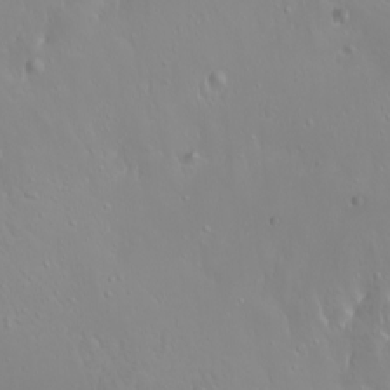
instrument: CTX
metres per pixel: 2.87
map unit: Htu
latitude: -4.4440
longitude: -89.1404
